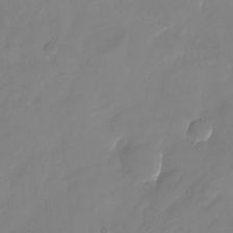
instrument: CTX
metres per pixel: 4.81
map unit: Nhu
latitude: -25.0297
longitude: -69.3482
